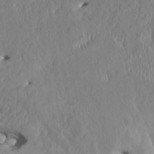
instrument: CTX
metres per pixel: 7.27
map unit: HNhu
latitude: 4.5735
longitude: -5.9717
